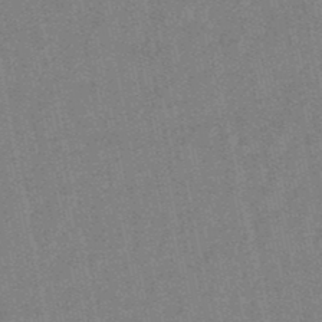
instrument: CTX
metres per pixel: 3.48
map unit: lHb
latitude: -48.4062
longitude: 79.0864
